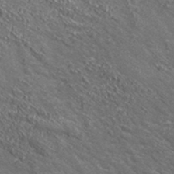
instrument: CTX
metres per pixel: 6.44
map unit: lHvf
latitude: 38.7057
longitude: -87.7072
